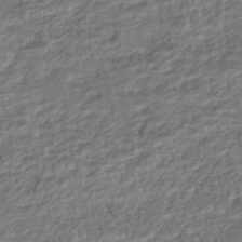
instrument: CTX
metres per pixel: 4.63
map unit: HNhu
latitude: -44.7085
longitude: 101.3131
